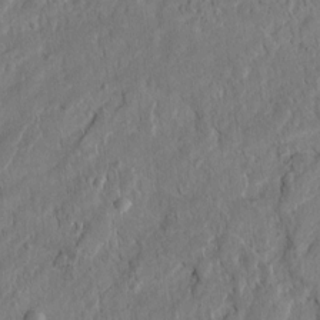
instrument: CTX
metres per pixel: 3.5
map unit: Htu
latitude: -5.4454
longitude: 153.1431
